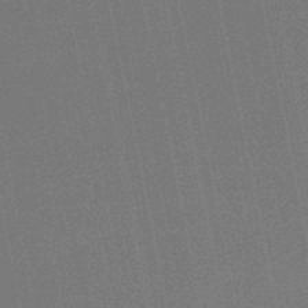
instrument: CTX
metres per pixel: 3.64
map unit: HNb
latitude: -49.2565
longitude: 59.6721
